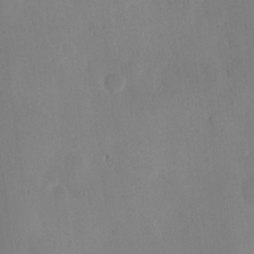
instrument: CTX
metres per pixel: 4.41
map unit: Hve
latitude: 19.1403
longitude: 150.3873
